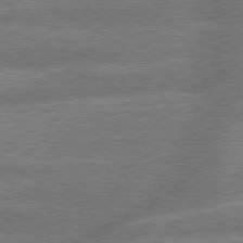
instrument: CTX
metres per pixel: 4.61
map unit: lApd
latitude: 79.7639
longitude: -166.1011
